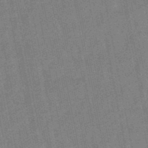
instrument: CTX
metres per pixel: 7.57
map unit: lHb
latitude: -48.8219
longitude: 79.0675
